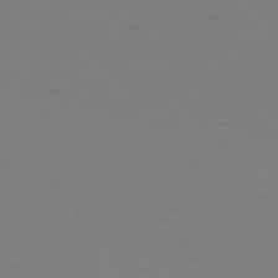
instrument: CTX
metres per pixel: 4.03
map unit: Hpe
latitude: 75.9150
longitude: -140.7624
